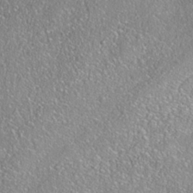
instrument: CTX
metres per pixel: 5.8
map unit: Nhe
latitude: -38.2929
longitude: 137.8422
